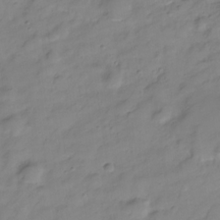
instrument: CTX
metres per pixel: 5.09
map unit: Hve
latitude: -28.5574
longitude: 93.7100
